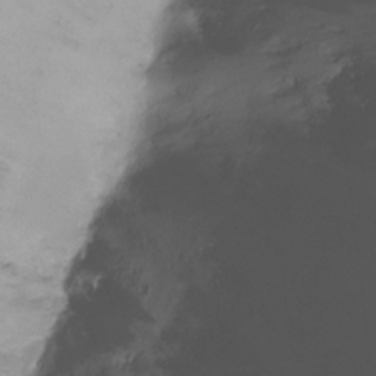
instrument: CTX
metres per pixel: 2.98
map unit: Ht
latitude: -10.1984
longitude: -29.5938
